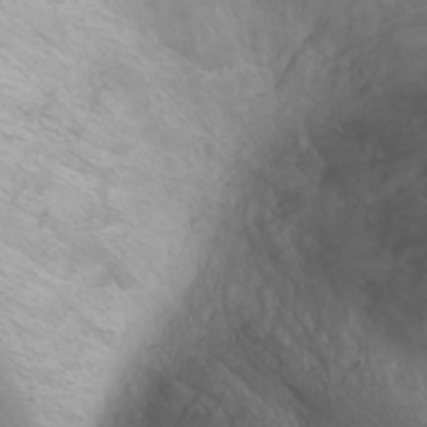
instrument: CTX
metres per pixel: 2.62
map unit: Nhu
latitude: -0.8219
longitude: -79.6694
